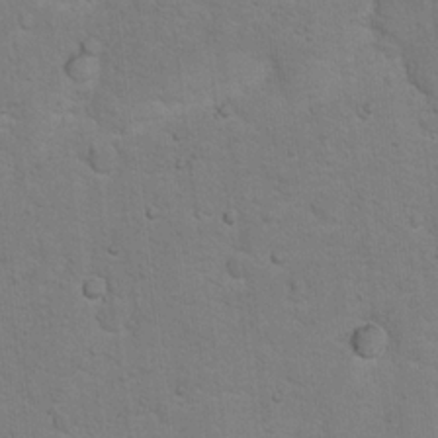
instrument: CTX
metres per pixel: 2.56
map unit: Hto
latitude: 15.8584
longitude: -36.7058
